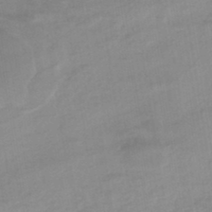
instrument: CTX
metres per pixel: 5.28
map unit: eHb
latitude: -44.9542
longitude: 84.8596
